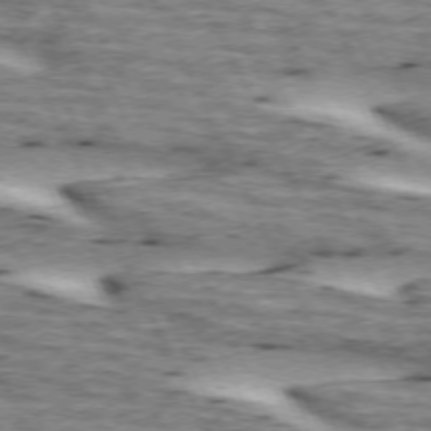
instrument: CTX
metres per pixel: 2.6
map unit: lApd
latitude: 72.9136
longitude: -54.8191
